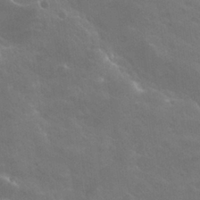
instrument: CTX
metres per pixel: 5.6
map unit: Hto
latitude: 28.3089
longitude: -41.0647
